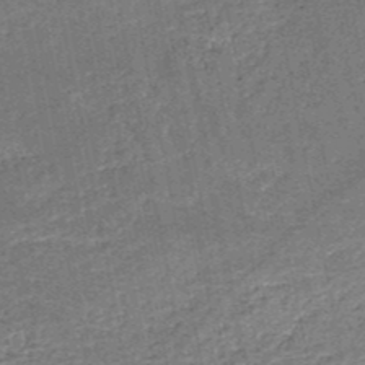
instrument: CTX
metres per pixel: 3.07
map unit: HNb
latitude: -51.0297
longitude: -49.4048
